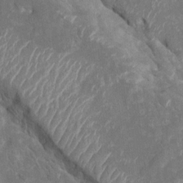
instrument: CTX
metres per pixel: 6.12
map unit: Htu
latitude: 1.6505
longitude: 142.2172
